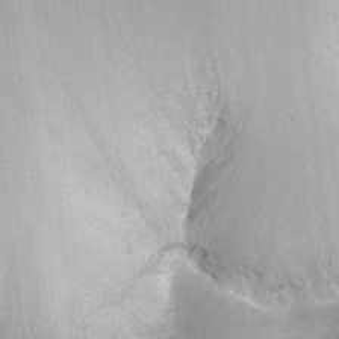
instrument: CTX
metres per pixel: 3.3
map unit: Nhu
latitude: 26.5546
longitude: -55.4615
